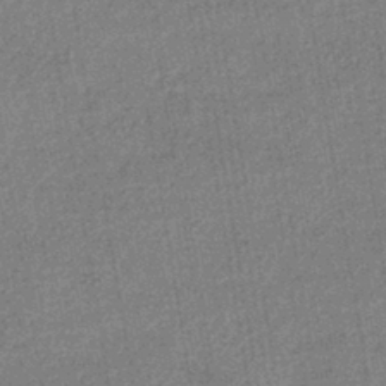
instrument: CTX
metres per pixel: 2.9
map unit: HNhu
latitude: -42.7274
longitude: 95.7099
